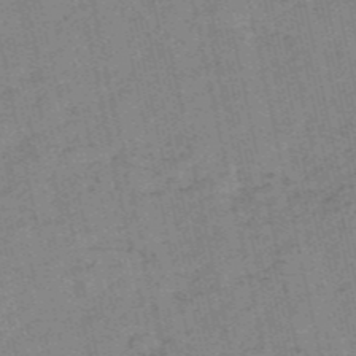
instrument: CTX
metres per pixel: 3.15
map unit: HNb
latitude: -54.1228
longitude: -42.5924
